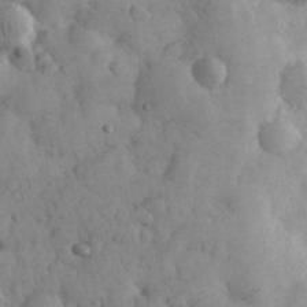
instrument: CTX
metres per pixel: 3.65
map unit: eHh
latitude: 31.3293
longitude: -68.3656
